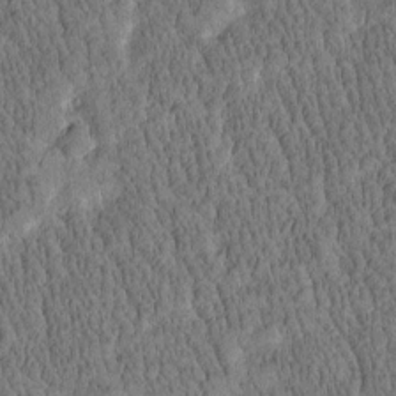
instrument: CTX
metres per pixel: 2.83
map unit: Htu
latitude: -4.0472
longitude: 175.1998
